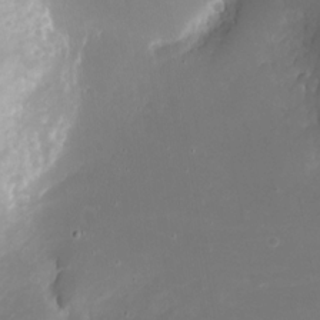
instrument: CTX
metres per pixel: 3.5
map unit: eHh
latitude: -5.9556
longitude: -78.1389
